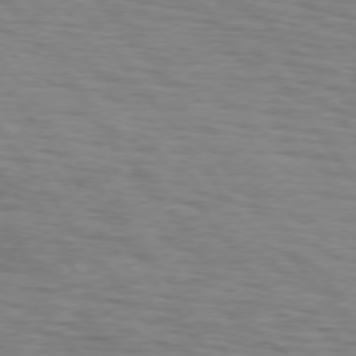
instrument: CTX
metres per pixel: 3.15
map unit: lApd
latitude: 74.7813
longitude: -71.9906
